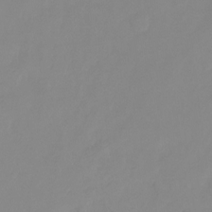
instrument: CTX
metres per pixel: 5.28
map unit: Ht
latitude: -16.2173
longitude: -43.9150
